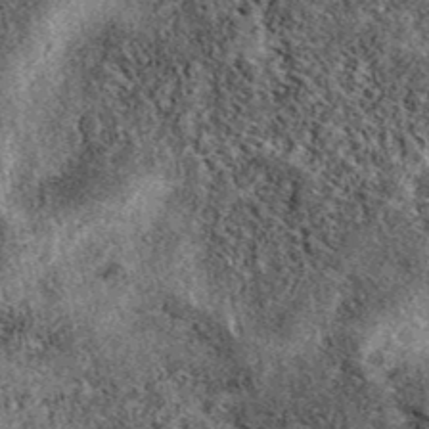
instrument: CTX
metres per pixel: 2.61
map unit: eAb
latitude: 39.8394
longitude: 109.2565
